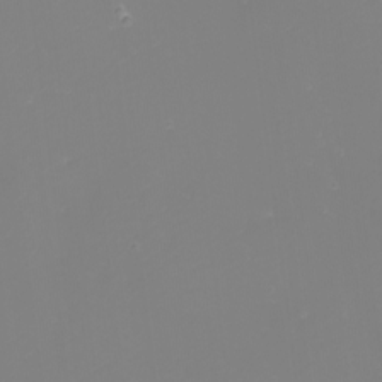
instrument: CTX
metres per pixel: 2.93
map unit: Nhu
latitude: -8.6140
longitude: -82.2522
